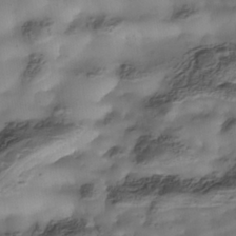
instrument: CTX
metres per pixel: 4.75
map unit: Nhe
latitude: -37.8422
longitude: -117.3482
